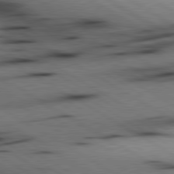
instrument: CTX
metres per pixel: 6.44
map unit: lApd
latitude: 80.1956
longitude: 163.0297
